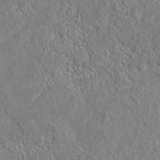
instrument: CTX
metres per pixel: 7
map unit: eAb
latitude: 35.7260
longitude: 114.0850
